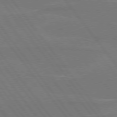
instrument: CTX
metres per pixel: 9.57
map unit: lApd
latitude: 75.2537
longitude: -67.5182
